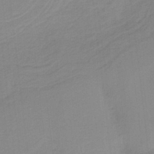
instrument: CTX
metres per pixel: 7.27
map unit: HNb
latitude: -36.7085
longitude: 56.2172
